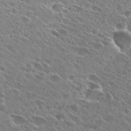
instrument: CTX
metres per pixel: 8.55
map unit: Hto
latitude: 27.0270
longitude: -43.5182
